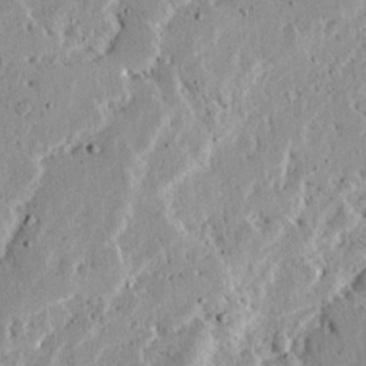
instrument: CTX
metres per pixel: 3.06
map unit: Ave
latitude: 13.9717
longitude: -138.9703
